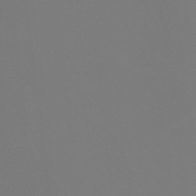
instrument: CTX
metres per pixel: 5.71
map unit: Ht
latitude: -4.6140
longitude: -60.9324
